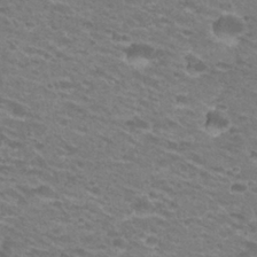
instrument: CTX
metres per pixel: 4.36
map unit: Hto
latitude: 26.3845
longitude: -29.6694
